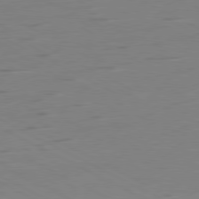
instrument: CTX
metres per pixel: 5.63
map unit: Ap
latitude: -80.8975
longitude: -61.6316
